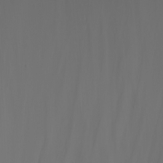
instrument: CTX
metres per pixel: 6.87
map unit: Nhu
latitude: -7.4454
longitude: -85.9150
